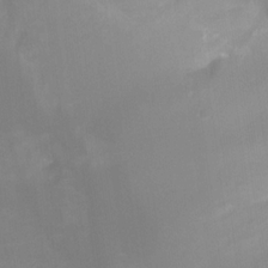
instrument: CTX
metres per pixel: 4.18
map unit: Ht
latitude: -9.1431
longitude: -46.4601
